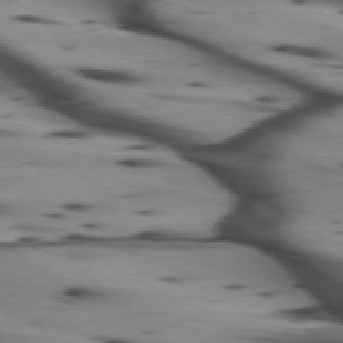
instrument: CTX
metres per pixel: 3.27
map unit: lApd
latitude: 75.1025
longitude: -64.7813
